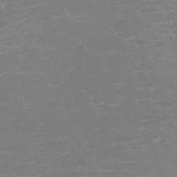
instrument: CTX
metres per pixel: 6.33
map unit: HNb
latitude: -48.8786
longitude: -48.8569
